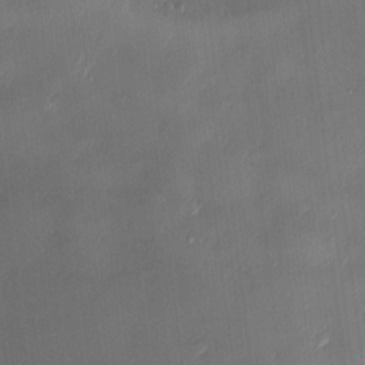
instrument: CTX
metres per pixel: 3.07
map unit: Nve
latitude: -7.1431
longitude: 174.8974
